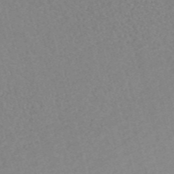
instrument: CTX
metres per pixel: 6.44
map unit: eHh
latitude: -55.1431
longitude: -89.0081
